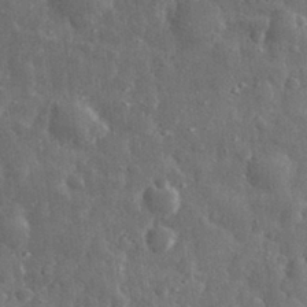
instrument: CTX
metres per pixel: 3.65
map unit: eHh
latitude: 31.5371
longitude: -71.7449
